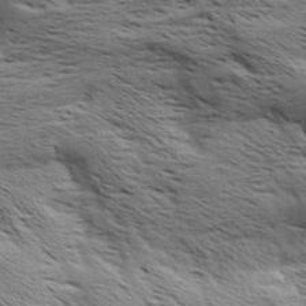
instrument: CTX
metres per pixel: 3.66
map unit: Aa
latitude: 8.5357
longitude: -141.8961
